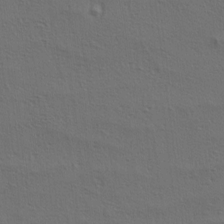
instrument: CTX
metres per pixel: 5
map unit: lAa
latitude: 4.6679
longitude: -113.0836
